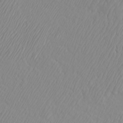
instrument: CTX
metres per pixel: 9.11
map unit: Htu
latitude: -4.2550
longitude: -72.2523
